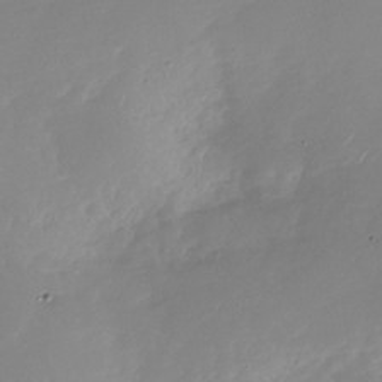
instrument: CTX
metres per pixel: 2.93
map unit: Nhu
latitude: -28.5196
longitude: -75.8394
